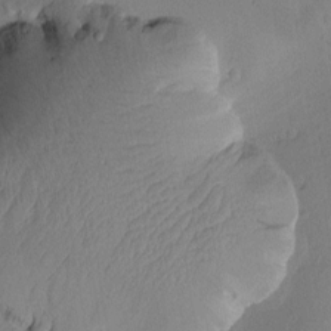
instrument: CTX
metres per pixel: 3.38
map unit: Htu
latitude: 0.8569
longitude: 175.8800
